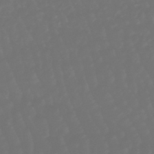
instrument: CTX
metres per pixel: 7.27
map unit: eHb
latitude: -47.2943
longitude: 82.5574
